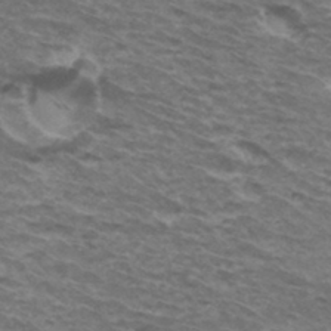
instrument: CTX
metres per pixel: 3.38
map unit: Hto
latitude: 34.4223
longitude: -42.6868
